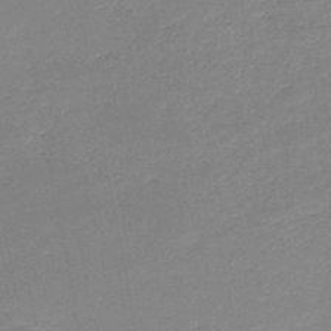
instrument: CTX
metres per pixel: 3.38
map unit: HNb
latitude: -49.6533
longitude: -39.3671
